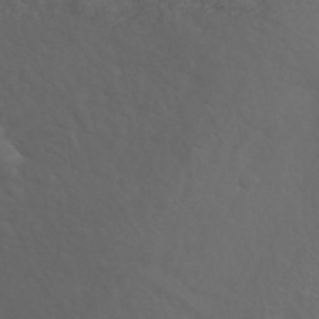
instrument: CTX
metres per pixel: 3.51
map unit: ANa
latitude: 41.5371
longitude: 53.6532
